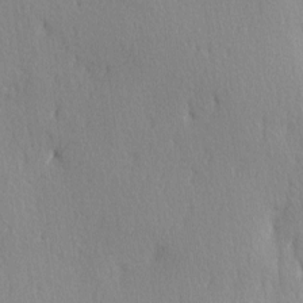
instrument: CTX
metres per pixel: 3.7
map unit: Ave
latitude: 3.1592
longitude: -112.3467
